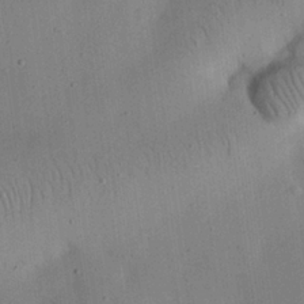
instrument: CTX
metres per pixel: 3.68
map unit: eHh
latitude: 25.0836
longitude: -68.9514
